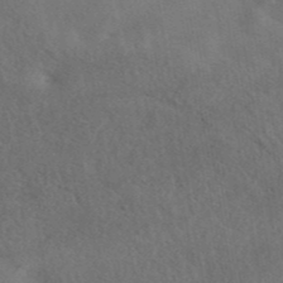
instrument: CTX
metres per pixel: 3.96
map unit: eAb
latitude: 42.0444
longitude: 108.5385
